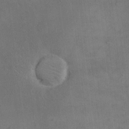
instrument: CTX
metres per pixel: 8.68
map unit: eHh
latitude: 18.2900
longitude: -65.3104
